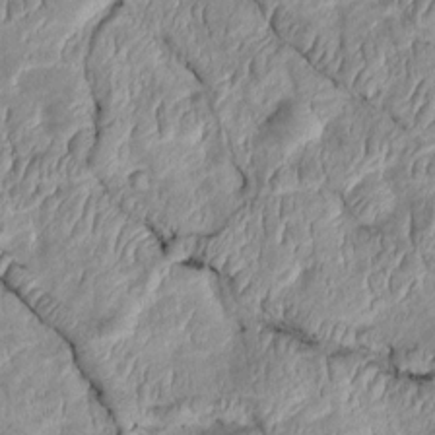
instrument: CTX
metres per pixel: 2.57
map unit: Htu
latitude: 2.2333
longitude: 149.1054
